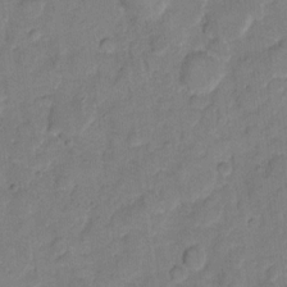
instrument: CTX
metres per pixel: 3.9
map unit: eHh
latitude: 10.8002
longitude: -64.5357
